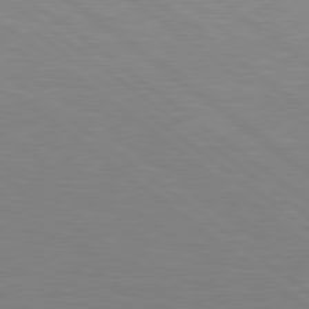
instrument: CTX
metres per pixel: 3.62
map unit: Hpe
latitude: 79.2159
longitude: -148.0822
